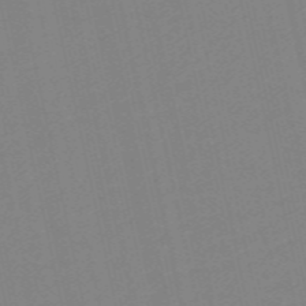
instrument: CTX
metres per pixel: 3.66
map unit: Nve
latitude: -57.4076
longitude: 50.3306
